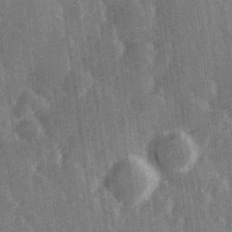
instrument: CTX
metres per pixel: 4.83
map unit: Hve
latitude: 27.9906
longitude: 147.4832
